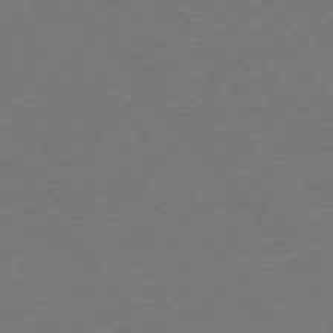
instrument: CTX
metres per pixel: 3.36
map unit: Ap
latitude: -75.5211
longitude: -94.7624
